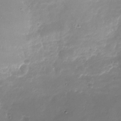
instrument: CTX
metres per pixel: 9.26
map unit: Nhu
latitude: -27.8044
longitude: -59.3860
